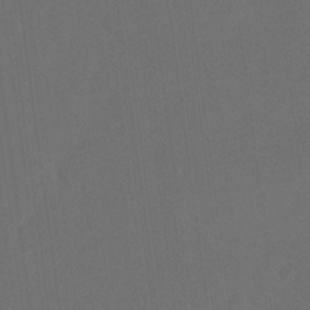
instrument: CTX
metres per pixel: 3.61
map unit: eHh
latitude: 18.6868
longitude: -65.8016
